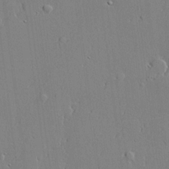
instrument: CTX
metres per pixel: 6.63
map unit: lHvf
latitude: 21.2915
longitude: 143.4454
